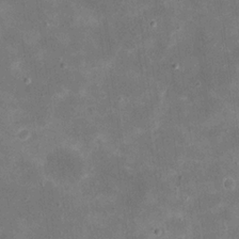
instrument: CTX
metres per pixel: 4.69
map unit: eHh
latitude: 21.0837
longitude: -66.7435
